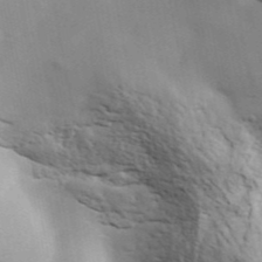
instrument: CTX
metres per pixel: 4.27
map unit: ANa
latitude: 43.0270
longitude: 48.5385
